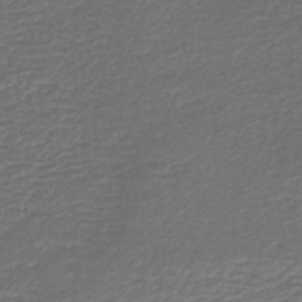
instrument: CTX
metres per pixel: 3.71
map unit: lHb
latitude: -46.5007
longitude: 63.2376
